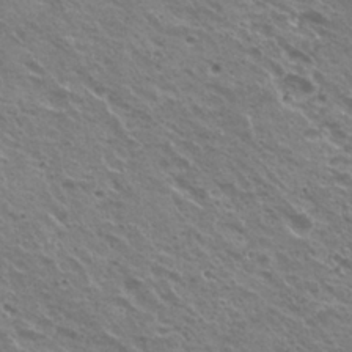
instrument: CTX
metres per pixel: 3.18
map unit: Hto
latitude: 22.8758
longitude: -31.7639
